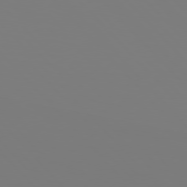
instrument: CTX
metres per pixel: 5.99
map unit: Hpe
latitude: 76.8758
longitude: -161.1403
